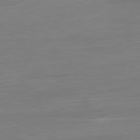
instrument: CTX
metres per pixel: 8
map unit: Ap
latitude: -80.9164
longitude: -77.6505
